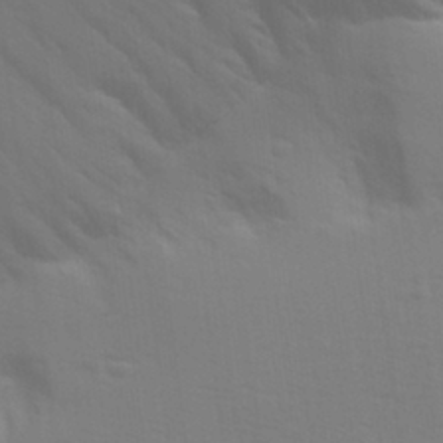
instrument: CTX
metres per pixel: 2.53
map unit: Aa
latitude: 30.2901
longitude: -135.0647
